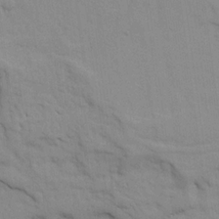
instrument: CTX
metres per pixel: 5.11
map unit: Ave
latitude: 21.7639
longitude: -130.1767
